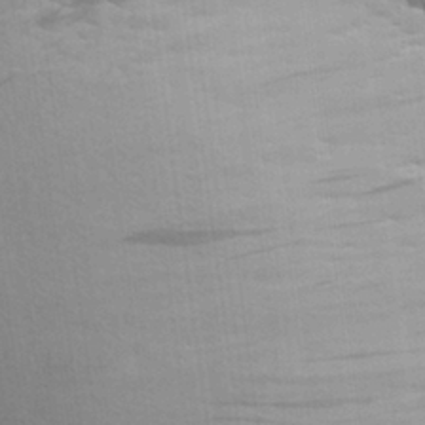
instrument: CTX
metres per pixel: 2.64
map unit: Aa
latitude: 26.8380
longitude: -143.2726
